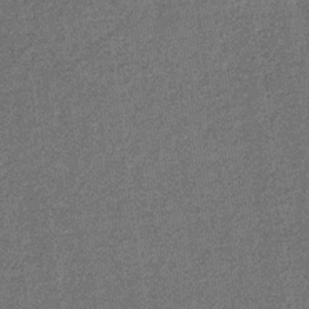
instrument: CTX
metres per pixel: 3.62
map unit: eHb
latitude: -31.0297
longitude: 67.7100
